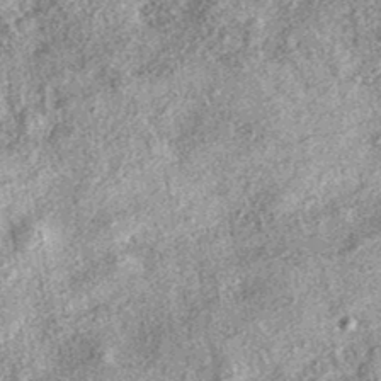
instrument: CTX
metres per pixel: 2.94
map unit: eAb
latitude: 37.5560
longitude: 106.7841
